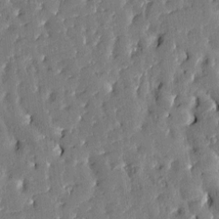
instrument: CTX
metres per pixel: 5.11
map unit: Htu
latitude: -3.0675
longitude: 174.9919
